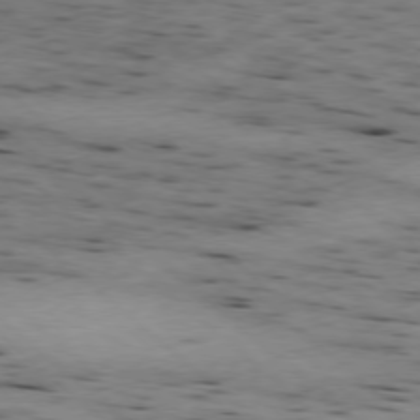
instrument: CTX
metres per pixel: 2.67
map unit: Ap
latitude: -78.5384
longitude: -60.6868
